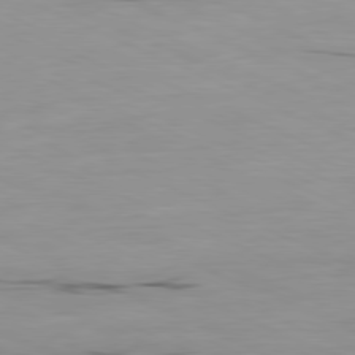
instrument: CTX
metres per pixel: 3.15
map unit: Ap
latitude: -81.2376
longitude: -93.0836
